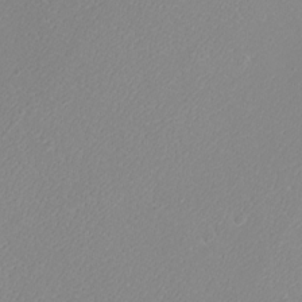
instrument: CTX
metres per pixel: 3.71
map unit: eHh
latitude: -8.7652
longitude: -70.2711
